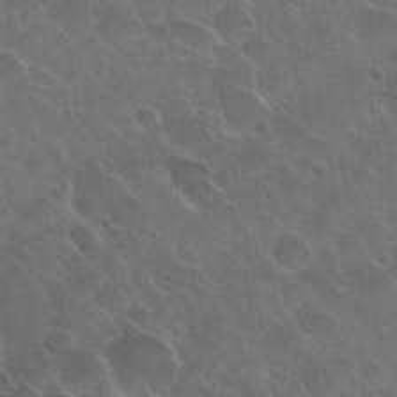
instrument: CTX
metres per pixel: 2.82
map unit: Nhu
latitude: 30.9892
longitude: -54.7813
